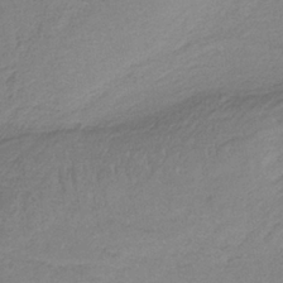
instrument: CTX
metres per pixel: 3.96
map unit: HNb
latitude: -35.0486
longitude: 58.7085
